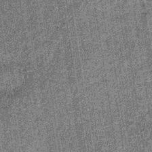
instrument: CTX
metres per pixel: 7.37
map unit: lHb
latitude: -38.1794
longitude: 64.5952
